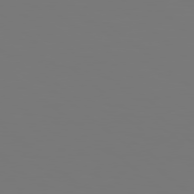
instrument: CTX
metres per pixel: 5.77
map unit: Hpe
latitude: 78.7058
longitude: 177.3132
